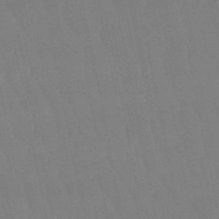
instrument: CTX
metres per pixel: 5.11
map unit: eHb
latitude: -50.4818
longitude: 75.9367
